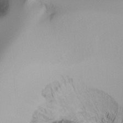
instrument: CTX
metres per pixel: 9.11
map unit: Ht
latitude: -16.4629
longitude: -45.4048
